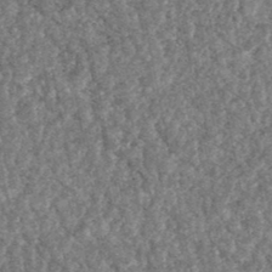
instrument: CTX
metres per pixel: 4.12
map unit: HNhu
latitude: -48.0472
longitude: 96.5385
